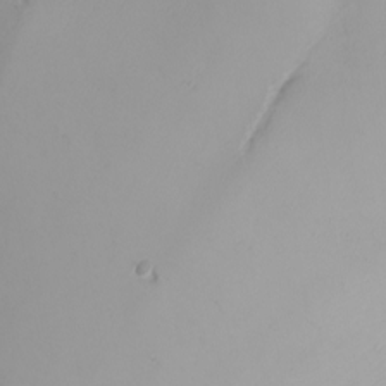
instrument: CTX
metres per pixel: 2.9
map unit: Nhu
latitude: -6.9919
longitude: -81.4804
